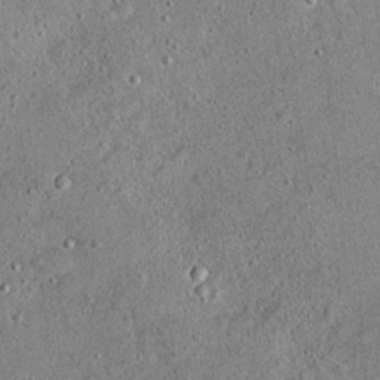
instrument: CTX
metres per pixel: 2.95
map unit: Hto
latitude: 15.6316
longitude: -35.2159
